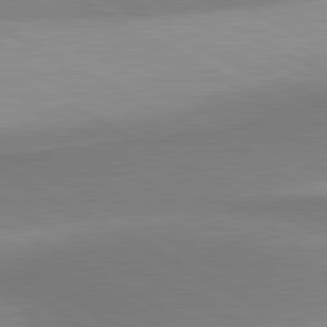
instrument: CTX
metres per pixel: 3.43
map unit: lApd
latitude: 81.0080
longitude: 158.3306
